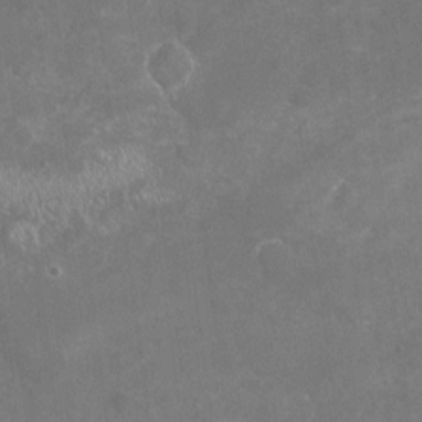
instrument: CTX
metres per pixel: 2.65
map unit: Nhu
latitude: -18.5007
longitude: -57.0836
